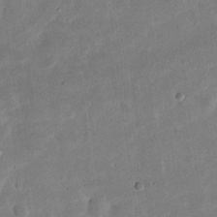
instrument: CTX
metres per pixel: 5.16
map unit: eHh
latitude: 21.2348
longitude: -69.1592
